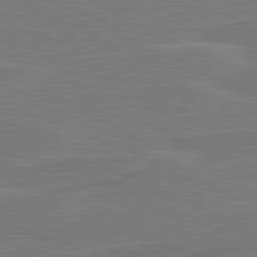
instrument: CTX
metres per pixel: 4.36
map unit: lApd
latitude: 80.9892
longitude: 120.9541
